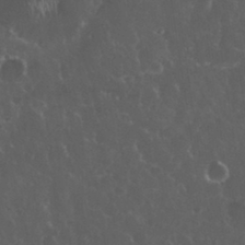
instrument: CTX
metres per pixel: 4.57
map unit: eHh
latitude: 33.6127
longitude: -61.7071
